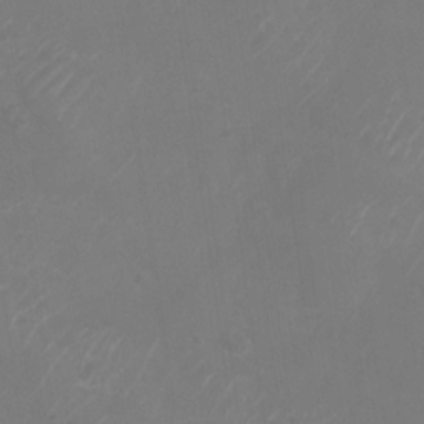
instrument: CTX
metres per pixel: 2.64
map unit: Nhu
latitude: -28.8219
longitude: -58.2145
